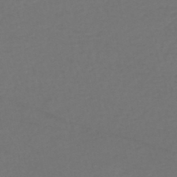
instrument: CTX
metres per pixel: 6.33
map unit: HNhu
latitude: -48.4629
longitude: 100.1227
